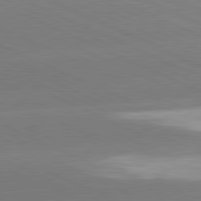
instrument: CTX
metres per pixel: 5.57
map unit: lApd
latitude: 81.2537
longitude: -155.7261
